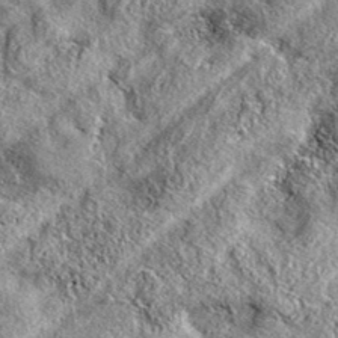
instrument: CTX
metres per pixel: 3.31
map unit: eAb
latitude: 37.5749
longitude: 109.8422
